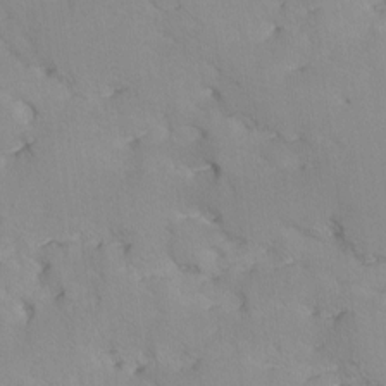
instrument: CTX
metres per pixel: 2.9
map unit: Ave
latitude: -9.6344
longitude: -117.3482
